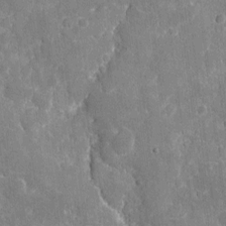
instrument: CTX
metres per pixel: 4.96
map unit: eHh
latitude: 5.4048
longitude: -67.7449
